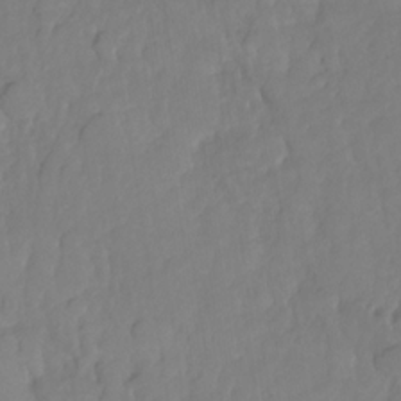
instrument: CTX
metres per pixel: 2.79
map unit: HNhu
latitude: -24.2739
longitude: 49.2754
